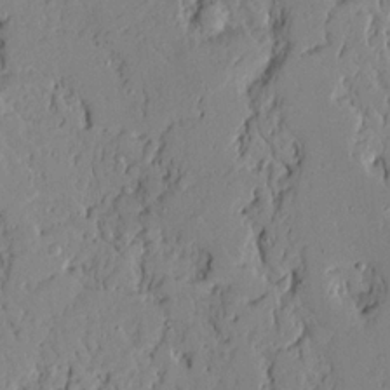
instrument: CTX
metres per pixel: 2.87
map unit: Ave
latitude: 17.9339
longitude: -128.7057
